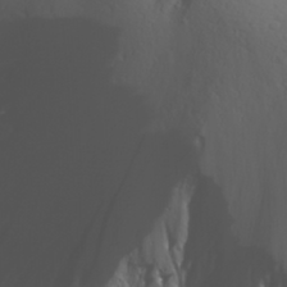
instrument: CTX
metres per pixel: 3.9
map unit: Aa
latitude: 29.7260
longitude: -133.2915
